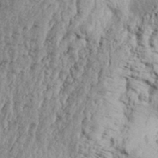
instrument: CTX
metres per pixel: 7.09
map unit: Aa
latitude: 32.2334
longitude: -134.9513
